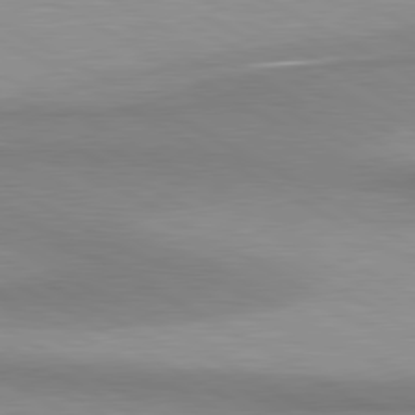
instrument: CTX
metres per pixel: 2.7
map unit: lApd
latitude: 80.7624
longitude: 158.8408
